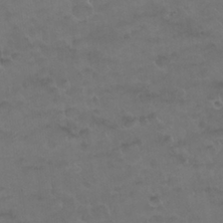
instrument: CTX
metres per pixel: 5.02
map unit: Nhu
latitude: 26.3656
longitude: -53.3671
